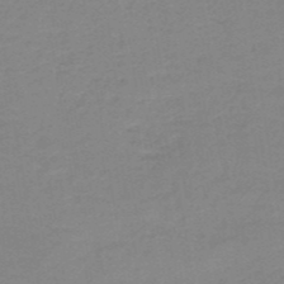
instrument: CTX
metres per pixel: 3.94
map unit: HNb
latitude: -49.5022
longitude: -48.9136
